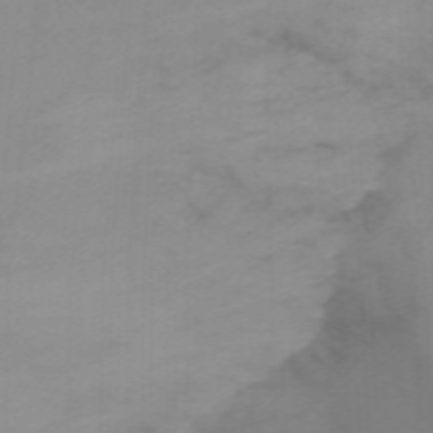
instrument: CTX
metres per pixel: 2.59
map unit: Nhu
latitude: -14.5952
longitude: -55.9717
